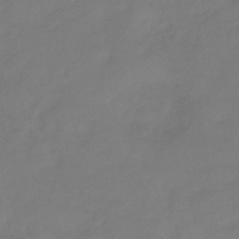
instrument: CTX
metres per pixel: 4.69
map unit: eHb
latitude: -31.6911
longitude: 74.6519
